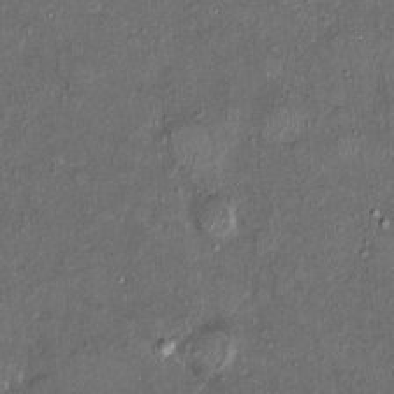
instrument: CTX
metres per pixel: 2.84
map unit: HNhu
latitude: 3.8583
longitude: 7.0864
